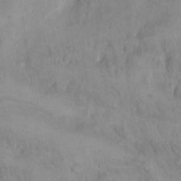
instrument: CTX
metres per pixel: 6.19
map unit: Hto
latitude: 13.9339
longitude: -60.1011
